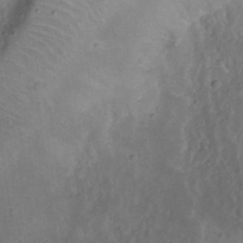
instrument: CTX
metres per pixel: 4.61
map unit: Nhu
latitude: 22.5546
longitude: -70.4790
